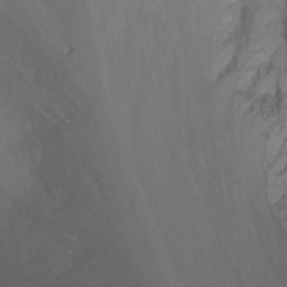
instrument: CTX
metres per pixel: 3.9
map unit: Nhu
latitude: -6.6329
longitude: -47.8773
